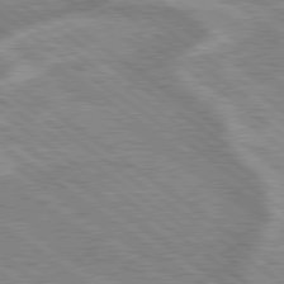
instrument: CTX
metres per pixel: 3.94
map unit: lApd
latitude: 79.1970
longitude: -169.2159
